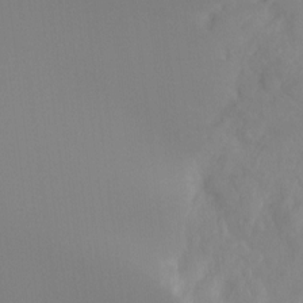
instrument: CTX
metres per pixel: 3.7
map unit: Hto
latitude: -8.3306
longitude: -47.9906
